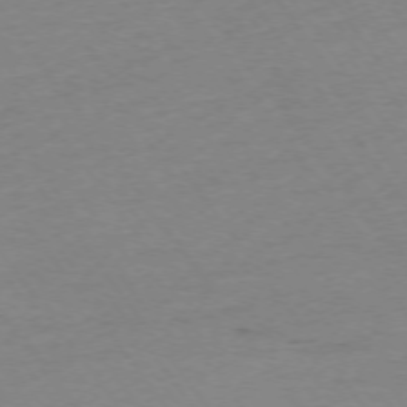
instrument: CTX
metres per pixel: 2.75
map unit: Ap
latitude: -74.5574
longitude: -84.8569
